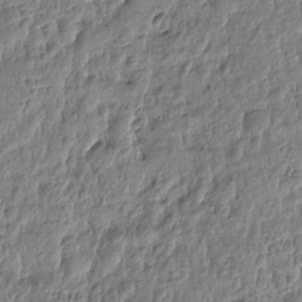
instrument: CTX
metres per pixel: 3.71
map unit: Htu
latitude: -4.8975
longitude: 177.0486
